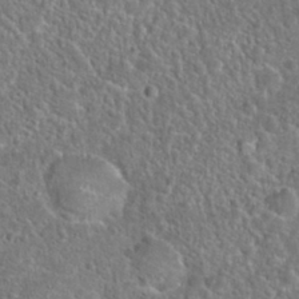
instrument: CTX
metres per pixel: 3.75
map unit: Hto
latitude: 23.6505
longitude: -48.1767
